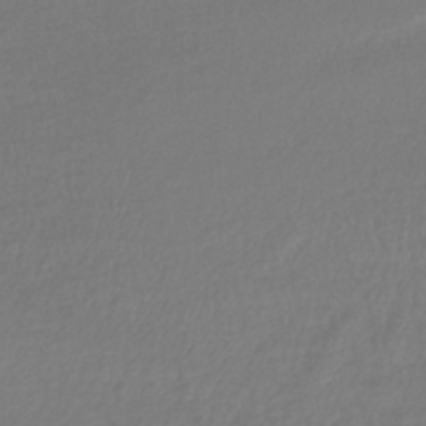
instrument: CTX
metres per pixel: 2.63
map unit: lHb
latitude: -42.5195
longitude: 68.9730
